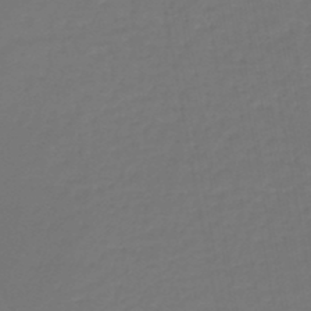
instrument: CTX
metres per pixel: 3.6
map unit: lHb
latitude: -46.4818
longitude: 62.9352
